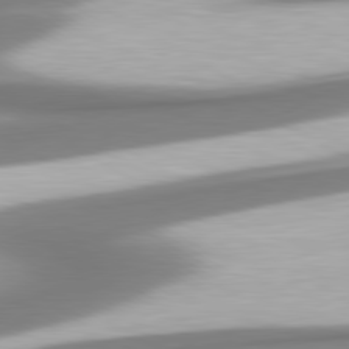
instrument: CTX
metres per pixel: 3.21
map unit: lApd
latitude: 80.4412
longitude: 178.8786
